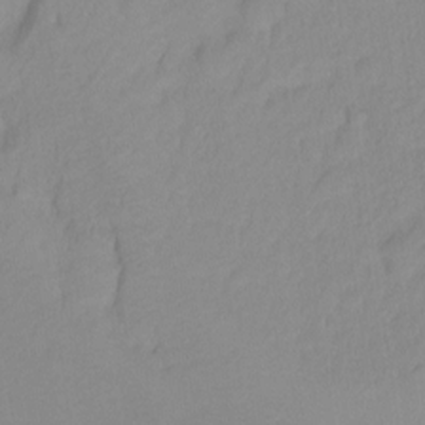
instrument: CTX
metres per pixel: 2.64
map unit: Ht
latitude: -6.8597
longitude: -30.2712
